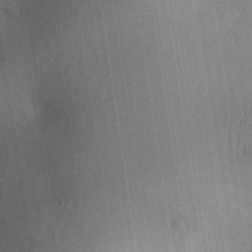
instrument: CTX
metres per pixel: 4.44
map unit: Aa
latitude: 29.3670
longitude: -145.2537
